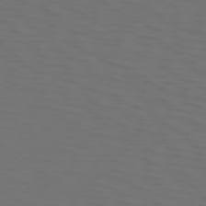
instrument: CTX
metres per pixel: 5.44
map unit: Hpe
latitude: 73.8017
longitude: -125.7071
